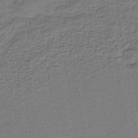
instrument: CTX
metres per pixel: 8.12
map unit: HNb
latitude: -34.3873
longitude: 62.5007
